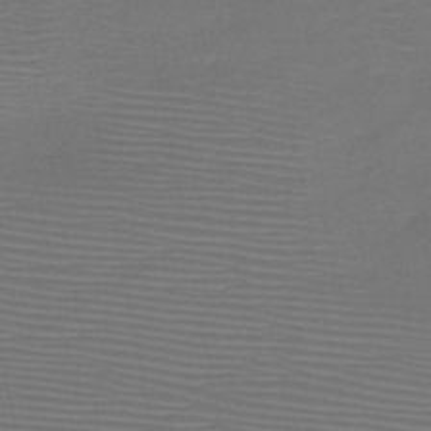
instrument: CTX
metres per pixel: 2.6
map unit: HNb
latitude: -47.8044
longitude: -42.3845
